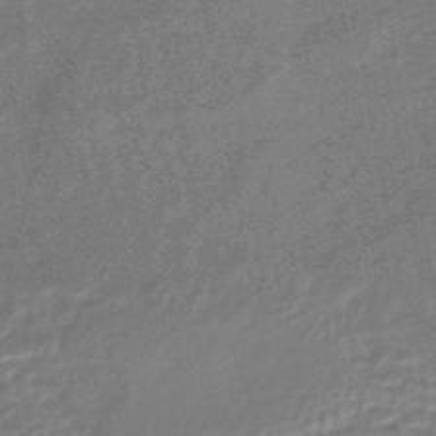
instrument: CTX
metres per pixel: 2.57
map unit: HNhu
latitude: -44.8030
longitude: 99.2943
